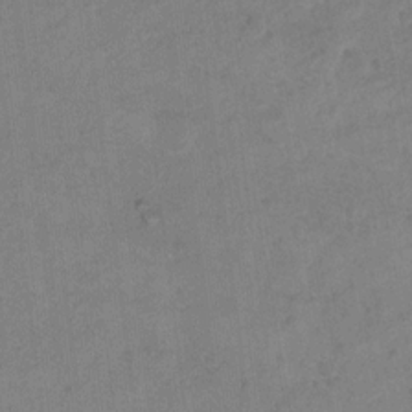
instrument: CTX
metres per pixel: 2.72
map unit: Hto
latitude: 8.3656
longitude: -35.7449
